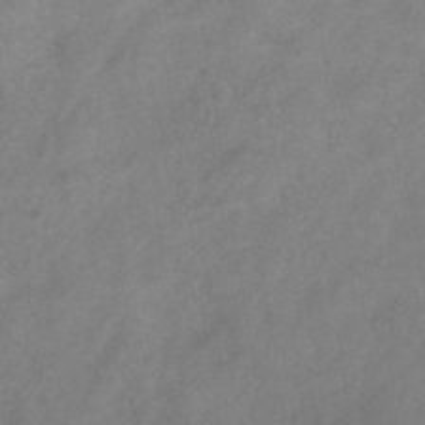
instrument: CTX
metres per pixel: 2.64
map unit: Hve
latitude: -35.0297
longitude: 88.0661
